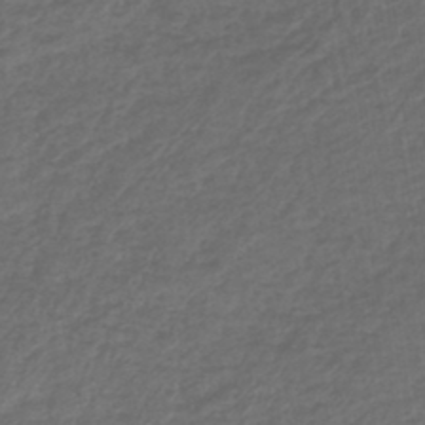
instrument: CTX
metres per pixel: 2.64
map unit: lHb
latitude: -43.7477
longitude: 71.4643
